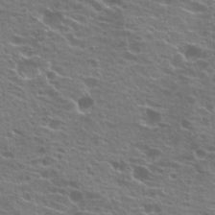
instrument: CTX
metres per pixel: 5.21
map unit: Hto
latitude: 21.8961
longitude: -40.2144
